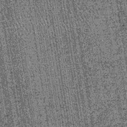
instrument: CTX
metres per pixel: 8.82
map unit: lHb
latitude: -39.6722
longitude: 67.5399
